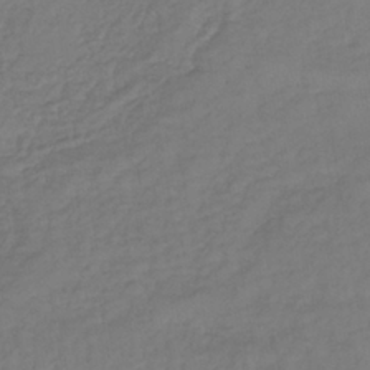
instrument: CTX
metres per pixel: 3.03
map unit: lHb
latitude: -38.4818
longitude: 70.8219
